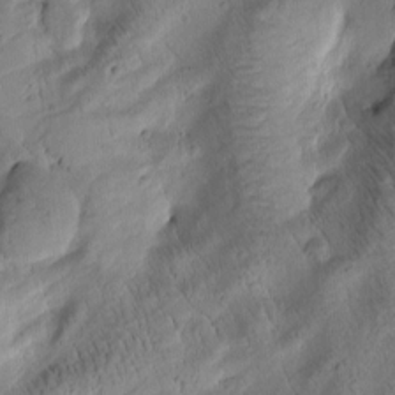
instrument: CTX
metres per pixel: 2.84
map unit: Htu
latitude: -2.8974
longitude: 169.6155
